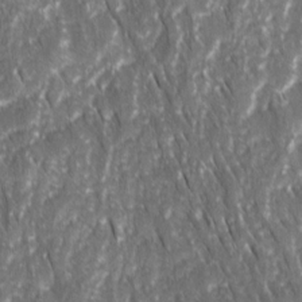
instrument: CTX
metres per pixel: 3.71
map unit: Ave
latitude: 15.3293
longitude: -134.3089
